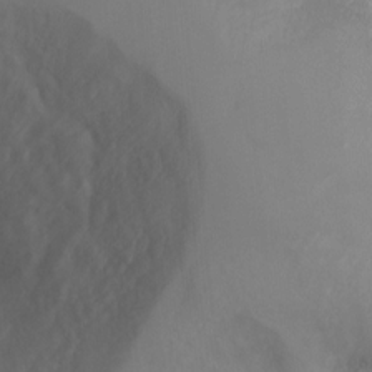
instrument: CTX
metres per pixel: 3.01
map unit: Ht
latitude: -2.7652
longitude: -33.3671
